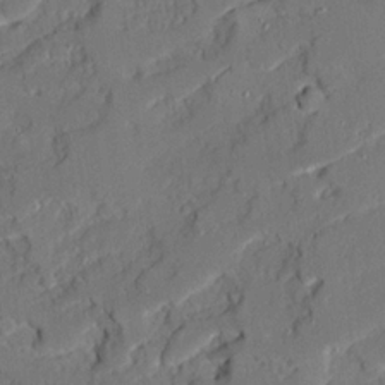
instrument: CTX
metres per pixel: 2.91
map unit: Ave
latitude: 21.2159
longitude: -128.6301
